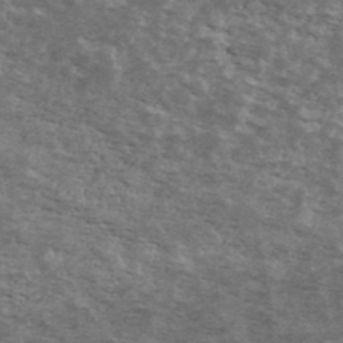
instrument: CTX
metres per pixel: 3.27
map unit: Ave
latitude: 40.3089
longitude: -110.3656
